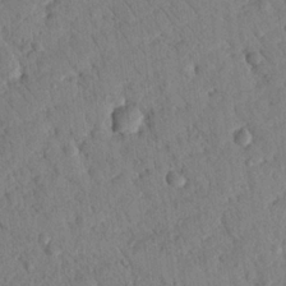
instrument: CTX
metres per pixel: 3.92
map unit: Nhu
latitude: 20.7624
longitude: -78.7247
